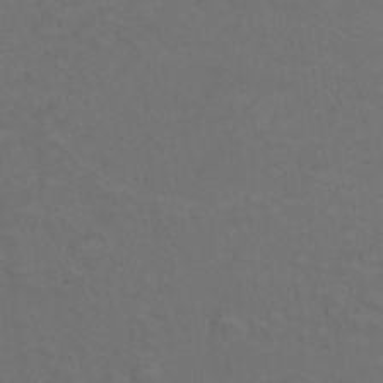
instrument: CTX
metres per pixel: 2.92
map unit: Nhu
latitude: 24.5545
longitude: -54.0633
